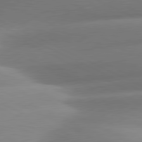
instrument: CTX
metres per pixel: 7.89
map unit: lApd
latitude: 80.9703
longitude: -159.7072
